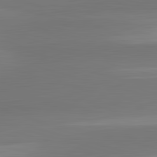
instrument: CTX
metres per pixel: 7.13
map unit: lApd
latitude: 83.4426
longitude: -132.9703
